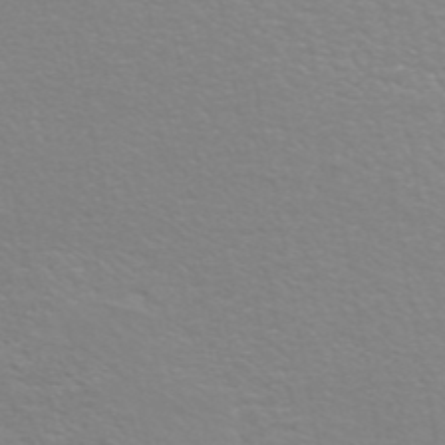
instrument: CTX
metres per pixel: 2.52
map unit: ANa
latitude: 44.5168
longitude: 27.4643
